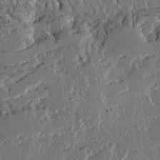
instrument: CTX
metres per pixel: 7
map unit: Ave
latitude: 15.0648
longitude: -137.3482
